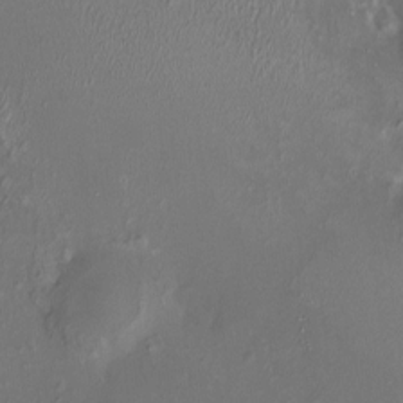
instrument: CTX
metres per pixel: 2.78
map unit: HNhu
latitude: 5.1592
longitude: 9.1809
